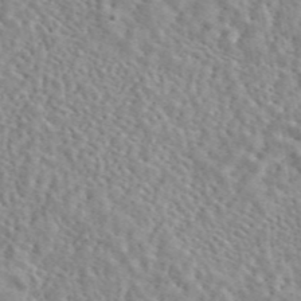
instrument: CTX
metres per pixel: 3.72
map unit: eAb
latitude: 44.4034
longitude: 112.4062
